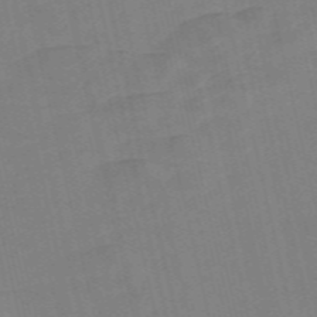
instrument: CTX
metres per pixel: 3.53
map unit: Nve
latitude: -58.2928
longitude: 50.8597
